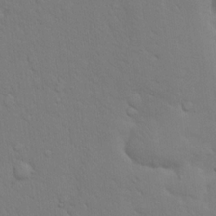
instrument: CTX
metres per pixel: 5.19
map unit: eHh
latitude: 17.9339
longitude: -63.1026
